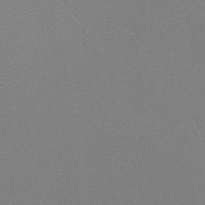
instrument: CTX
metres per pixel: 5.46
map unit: Htu
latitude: -6.8786
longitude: -33.2915
